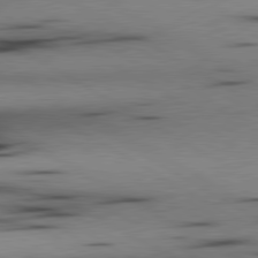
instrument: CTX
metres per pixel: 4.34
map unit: lApd
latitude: 80.4034
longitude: 158.0472
